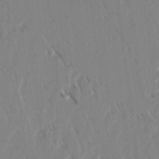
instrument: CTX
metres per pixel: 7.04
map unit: lAvf
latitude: 3.1403
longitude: -105.2159
